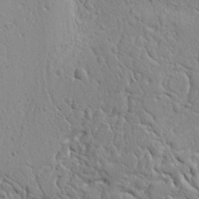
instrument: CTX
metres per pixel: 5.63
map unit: Ht
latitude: 8.1389
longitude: -76.4790
